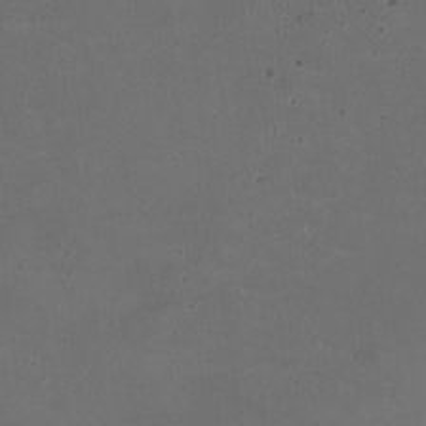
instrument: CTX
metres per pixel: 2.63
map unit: HNhu
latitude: -2.7274
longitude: -3.1403
